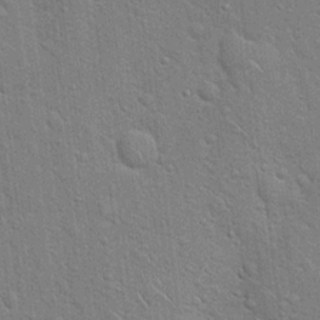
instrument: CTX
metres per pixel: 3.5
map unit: Hto
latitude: 18.5168
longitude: -51.5749
